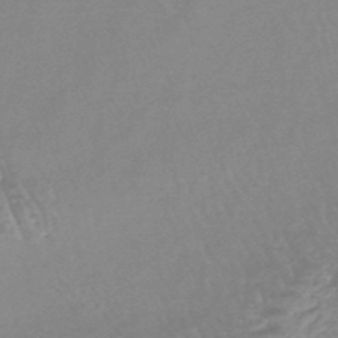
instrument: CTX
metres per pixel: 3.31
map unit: lHb
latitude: -48.1228
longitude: 72.1606
